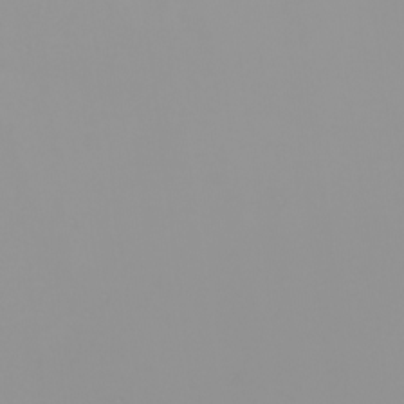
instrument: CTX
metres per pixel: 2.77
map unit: Nhu
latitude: -6.5196
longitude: -83.8772
